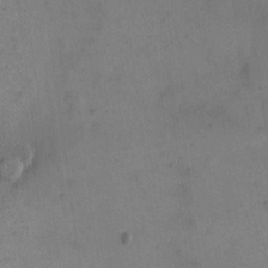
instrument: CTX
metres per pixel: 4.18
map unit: eHh
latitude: 15.4616
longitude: -67.9717
